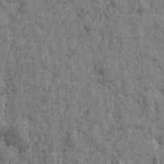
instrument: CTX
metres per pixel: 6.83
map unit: Htu
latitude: -3.2942
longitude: -179.4994
